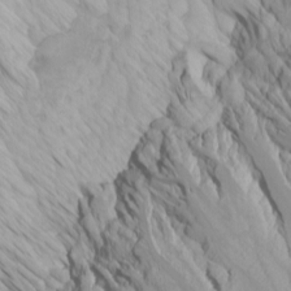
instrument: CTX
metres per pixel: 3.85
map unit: Htu
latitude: -4.2172
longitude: -73.3482
